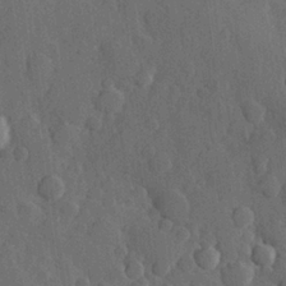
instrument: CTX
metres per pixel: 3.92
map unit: Hve
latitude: 24.5734
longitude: 149.2565
